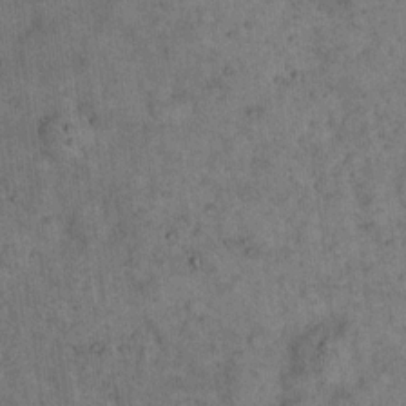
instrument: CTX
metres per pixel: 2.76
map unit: eHh
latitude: 15.7261
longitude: -64.8947
